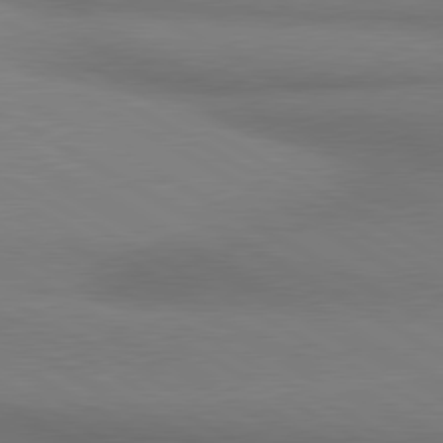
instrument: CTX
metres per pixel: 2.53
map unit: lApd
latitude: 80.4223
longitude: 163.5399
